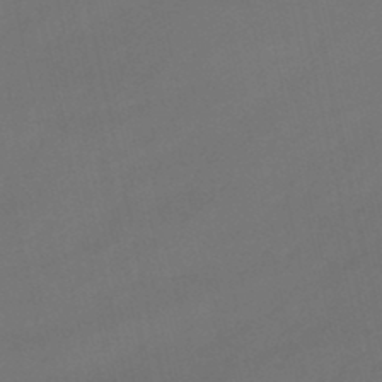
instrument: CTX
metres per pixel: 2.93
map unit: lHb
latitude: -46.4629
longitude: 66.7274
